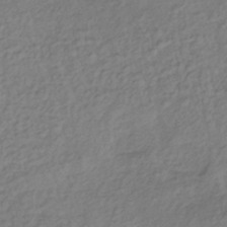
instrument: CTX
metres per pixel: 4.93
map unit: lHb
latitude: -35.1620
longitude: 69.2942
